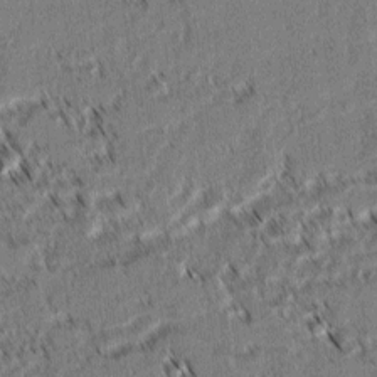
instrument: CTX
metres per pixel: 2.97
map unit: lAvf
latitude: 2.4034
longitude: -105.8017
